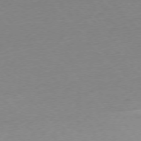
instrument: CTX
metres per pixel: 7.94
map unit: Ap
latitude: -76.3117
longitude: -92.9513
